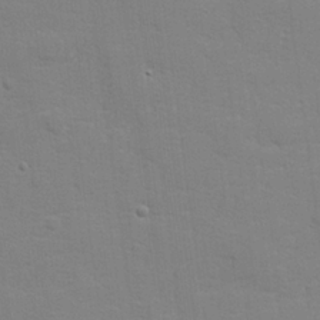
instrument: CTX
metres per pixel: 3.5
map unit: lHvf
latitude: 24.5545
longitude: 142.1038
